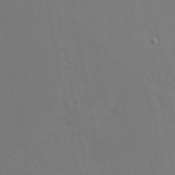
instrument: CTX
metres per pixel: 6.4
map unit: Nhu
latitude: 1.4804
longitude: -76.9891
